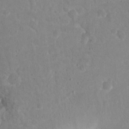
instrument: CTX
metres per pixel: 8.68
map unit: Nhu
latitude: 16.6868
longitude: -30.8380
